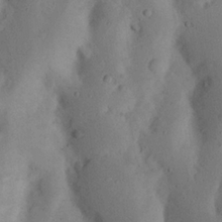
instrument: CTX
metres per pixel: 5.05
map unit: Nhu
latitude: 19.0269
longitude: -75.7450
